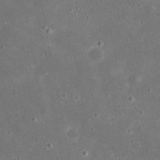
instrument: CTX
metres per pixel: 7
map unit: eHh
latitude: 21.5371
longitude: -68.2145
